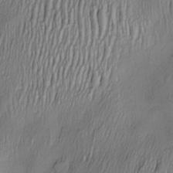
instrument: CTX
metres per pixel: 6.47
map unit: Nve
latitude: -22.8597
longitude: -138.0822
